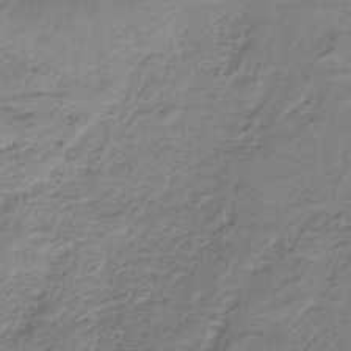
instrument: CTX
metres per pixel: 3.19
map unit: HNb
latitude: -34.8975
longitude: 56.9164
